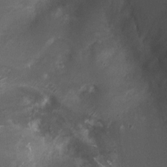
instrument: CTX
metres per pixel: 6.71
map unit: Ht
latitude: 2.2900
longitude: -19.3670
